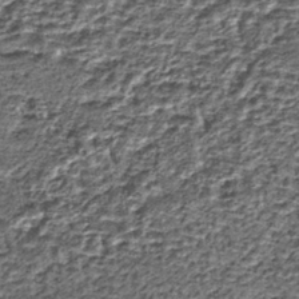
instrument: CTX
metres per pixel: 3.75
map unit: lHb
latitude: -39.9745
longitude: 64.0283
